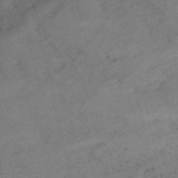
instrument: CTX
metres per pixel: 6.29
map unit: HNb
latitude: -54.9920
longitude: -47.7450
